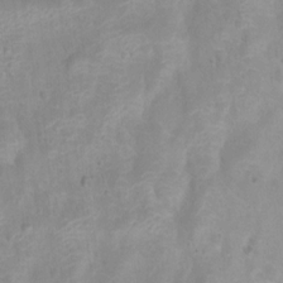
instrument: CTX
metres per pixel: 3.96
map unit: Htu
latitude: 3.4426
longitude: -21.9528
